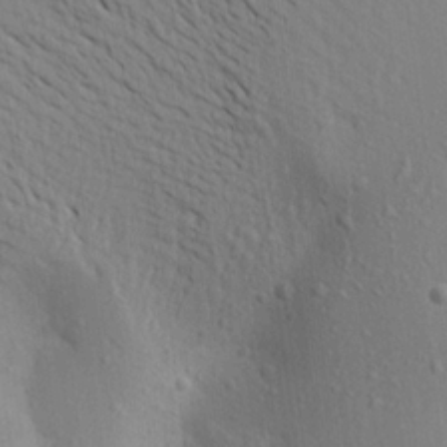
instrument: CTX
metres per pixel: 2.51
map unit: Aa
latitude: 17.7450
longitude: -149.0836
